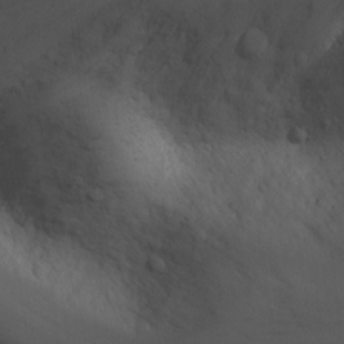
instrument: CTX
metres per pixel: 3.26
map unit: Nhu
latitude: -4.1228
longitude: -74.5546
